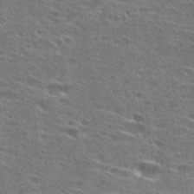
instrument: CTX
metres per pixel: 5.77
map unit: Hto
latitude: 27.9717
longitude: -46.2145
